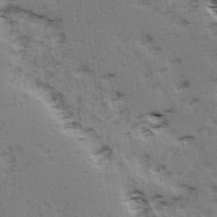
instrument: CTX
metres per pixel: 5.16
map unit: Ave
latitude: 15.1593
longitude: -104.4979
